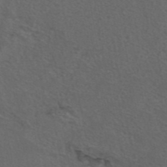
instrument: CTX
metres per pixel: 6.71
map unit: eAb
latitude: 43.6316
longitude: 104.7085
